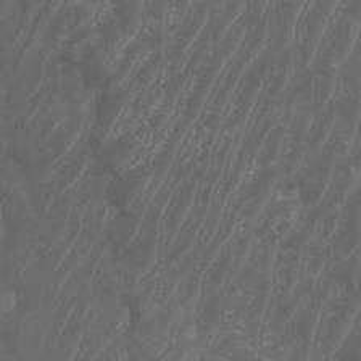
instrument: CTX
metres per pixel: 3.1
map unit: Htu
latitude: -6.8597
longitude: -67.7449
